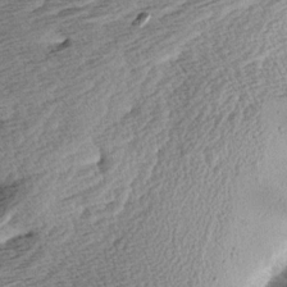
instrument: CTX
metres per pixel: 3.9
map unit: Aa
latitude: 8.0633
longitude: -139.8961
